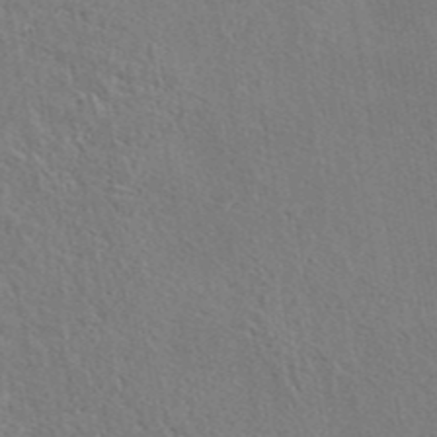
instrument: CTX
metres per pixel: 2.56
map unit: eAb
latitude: 42.8191
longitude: 113.3699
